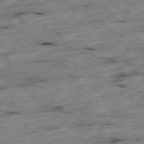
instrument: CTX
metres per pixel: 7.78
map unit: Ap
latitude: -79.4832
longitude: -89.0837
